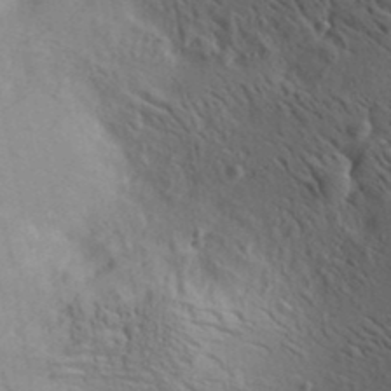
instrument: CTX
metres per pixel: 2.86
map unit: lAa
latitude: 19.4993
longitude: -140.2333
